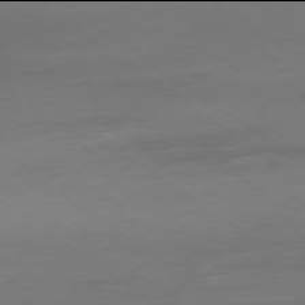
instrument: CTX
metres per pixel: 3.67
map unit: Ap
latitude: -78.0094
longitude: -58.9703
